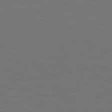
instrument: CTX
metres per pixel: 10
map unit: Hpe
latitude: 77.2915
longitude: -135.1592
